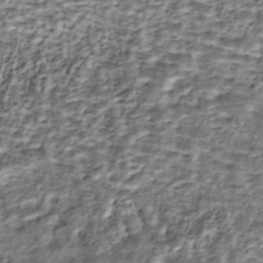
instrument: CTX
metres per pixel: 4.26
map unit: Nhe
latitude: -46.0283
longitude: 153.4643
